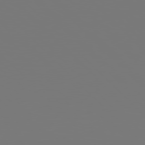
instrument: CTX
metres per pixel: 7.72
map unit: Hpe
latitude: 77.6316
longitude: -176.3467
